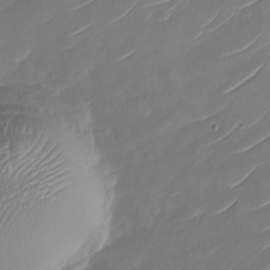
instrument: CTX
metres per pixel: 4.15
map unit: Nhu
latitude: -29.9367
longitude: -72.8947
